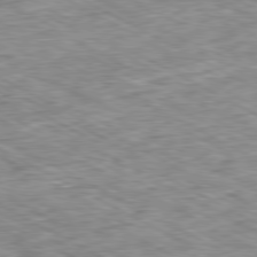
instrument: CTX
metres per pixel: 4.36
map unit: Ap
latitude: -80.7841
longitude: -87.8394
